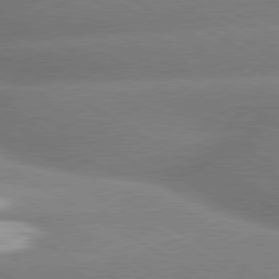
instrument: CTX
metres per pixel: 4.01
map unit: lApd
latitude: 80.1011
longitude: -155.6694
